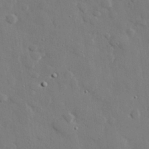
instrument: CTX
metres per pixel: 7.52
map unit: eHh
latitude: 27.5560
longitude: -81.5938
